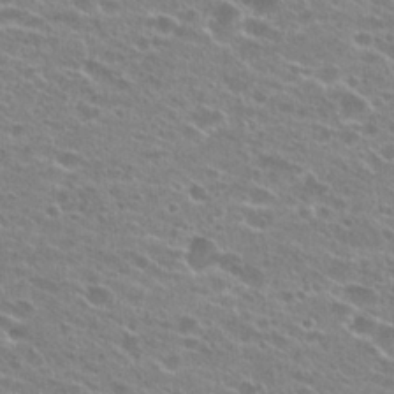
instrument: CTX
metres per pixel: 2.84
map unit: Hto
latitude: 24.2144
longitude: -42.9892
